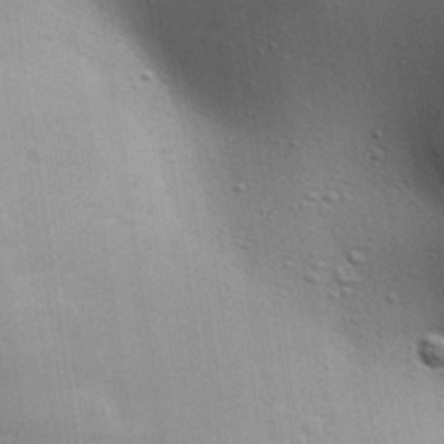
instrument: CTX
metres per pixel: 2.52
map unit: Aa
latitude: 31.5560
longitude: -144.5923
